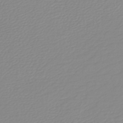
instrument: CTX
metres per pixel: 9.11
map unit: HNb
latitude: -45.4643
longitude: 54.7463
